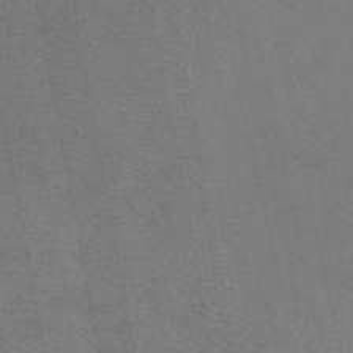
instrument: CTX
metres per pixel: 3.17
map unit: eAb
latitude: 47.9339
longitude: 112.3117
